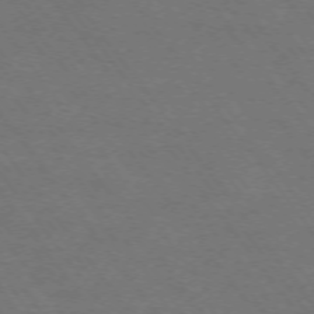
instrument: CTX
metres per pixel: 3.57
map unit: Ap
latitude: -74.5196
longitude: -69.8772
